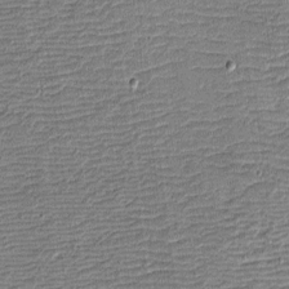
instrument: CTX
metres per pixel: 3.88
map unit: eHh
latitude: -4.0094
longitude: -81.8016
